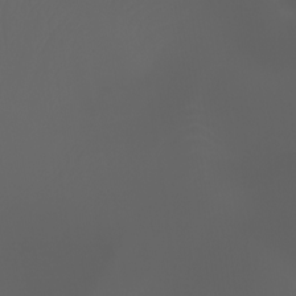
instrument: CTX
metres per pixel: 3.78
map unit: Nhu
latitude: -10.1228
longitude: -69.9339
